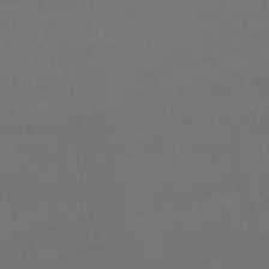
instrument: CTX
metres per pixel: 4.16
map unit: lHb
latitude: -47.7855
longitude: 63.6533
